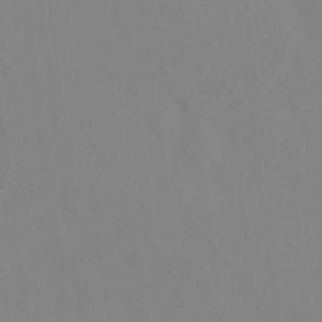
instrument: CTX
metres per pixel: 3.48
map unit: eHh
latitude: 23.5560
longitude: -65.4426
